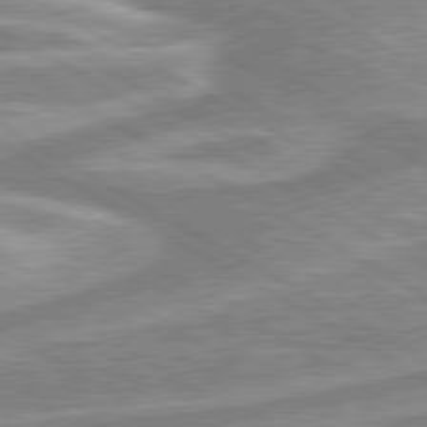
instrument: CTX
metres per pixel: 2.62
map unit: lApd
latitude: 80.1200
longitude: -178.5357
